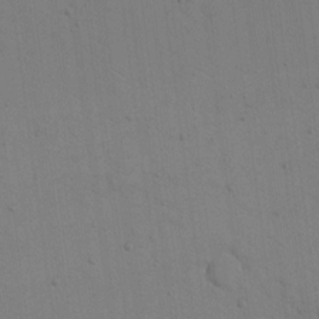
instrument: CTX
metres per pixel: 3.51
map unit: eHh
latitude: 17.3293
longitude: -67.1214
